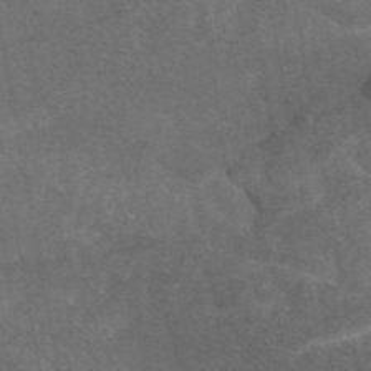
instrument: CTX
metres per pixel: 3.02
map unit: eAb
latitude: 46.6113
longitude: 115.3509
